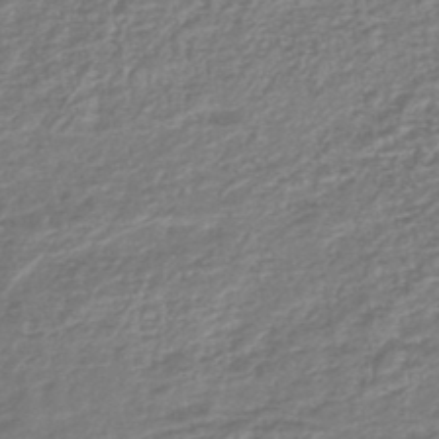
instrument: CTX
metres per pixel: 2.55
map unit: lHb
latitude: -46.1983
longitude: 73.8044
